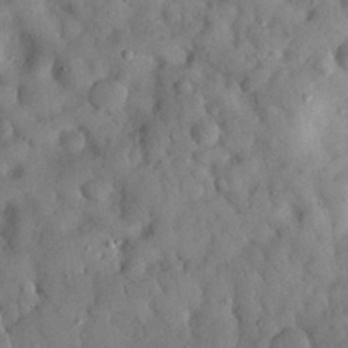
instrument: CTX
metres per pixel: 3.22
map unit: Nhu
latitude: 27.2537
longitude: -68.9136
